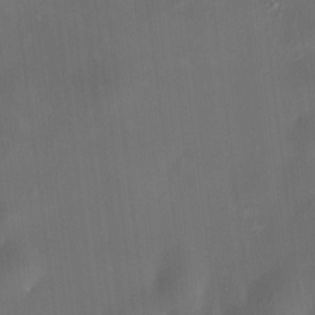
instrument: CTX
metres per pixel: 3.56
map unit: HNhu
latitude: 7.8583
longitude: 9.4454
